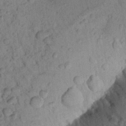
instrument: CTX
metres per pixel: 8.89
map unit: Aa
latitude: 22.9703
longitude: -147.6505
